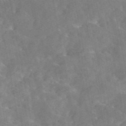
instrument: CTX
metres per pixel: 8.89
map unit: eAb
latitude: 45.4615
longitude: 125.8800
